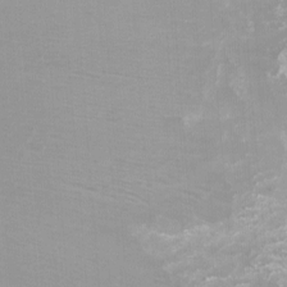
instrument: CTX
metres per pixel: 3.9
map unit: Htu
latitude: -12.0472
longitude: -72.9514
